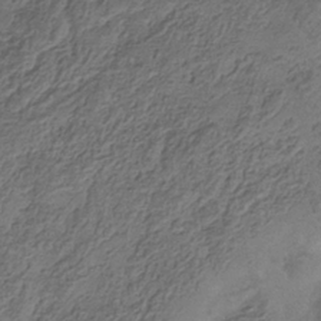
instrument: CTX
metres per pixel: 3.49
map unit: Hve
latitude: -35.2187
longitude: 89.7099
